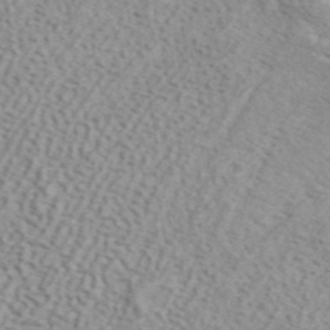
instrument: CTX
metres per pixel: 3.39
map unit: ANa
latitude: 41.9717
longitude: 50.8974
